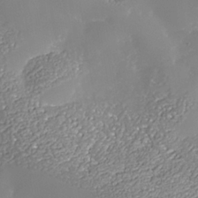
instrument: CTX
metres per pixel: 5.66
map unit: Nhe
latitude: -37.4265
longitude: -88.9892
